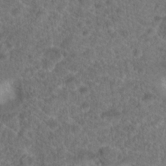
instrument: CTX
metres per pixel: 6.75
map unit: Hto
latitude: 18.9513
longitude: -40.3089
